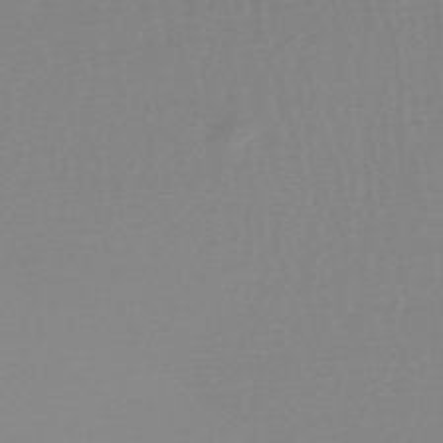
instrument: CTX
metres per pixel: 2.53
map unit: lHb
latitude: -48.8219
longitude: 72.3495
